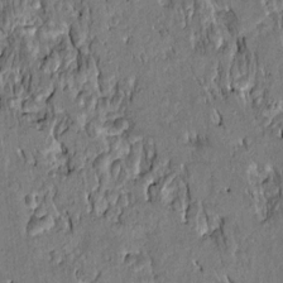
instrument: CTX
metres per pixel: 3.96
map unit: Htu
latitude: -1.2376
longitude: 148.9164
